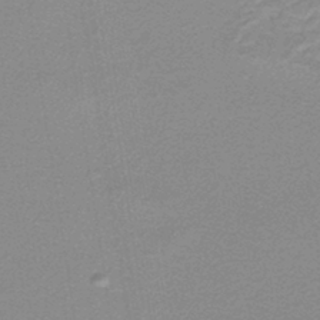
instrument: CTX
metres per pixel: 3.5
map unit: lHb
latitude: -44.2928
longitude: 56.4440
